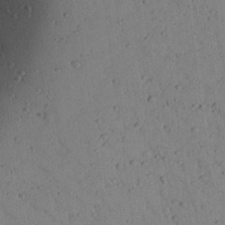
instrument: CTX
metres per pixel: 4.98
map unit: Aa
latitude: 23.2537
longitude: -148.1578
